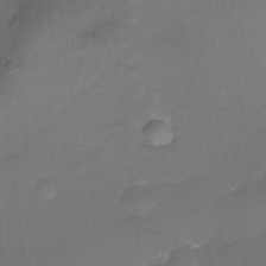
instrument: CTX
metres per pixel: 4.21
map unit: Ht
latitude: -18.5385
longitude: -44.4034
